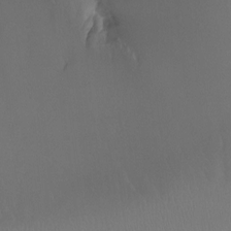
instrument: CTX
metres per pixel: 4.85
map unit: Ht
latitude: -8.5952
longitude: -31.7261
